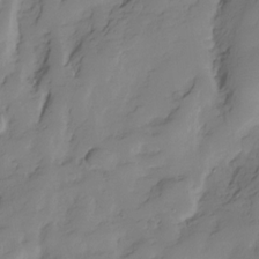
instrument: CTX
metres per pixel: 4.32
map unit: Hve
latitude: -28.9164
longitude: 91.3510
